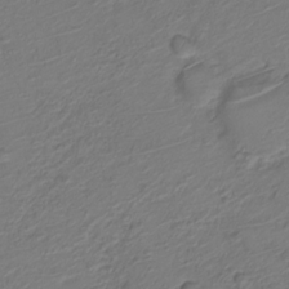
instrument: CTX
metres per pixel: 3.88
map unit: Nve
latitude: -19.4265
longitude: 106.8786
